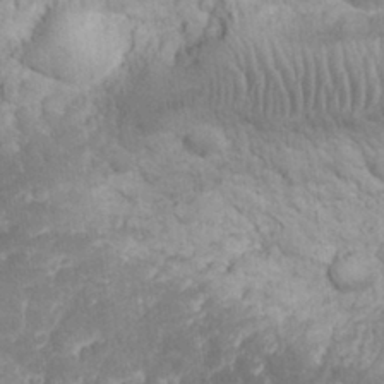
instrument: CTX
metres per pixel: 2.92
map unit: eHh
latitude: 32.2523
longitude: -64.4034
